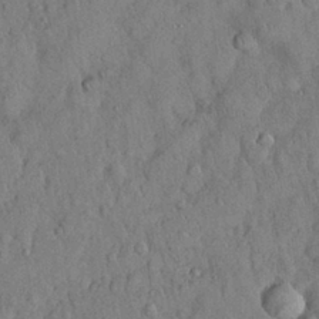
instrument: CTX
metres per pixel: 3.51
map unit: Nhu
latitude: 28.6868
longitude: -69.0459
